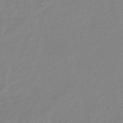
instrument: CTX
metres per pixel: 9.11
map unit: eHb
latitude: -41.0108
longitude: 81.0109
